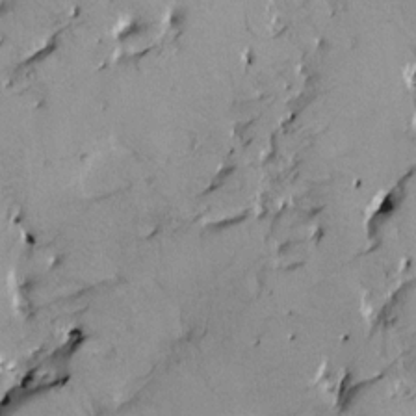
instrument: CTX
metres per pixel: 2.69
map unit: HNhu
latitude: 6.5924
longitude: 14.4818
